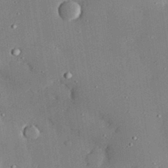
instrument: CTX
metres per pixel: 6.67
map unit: lHvf
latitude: 33.1403
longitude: -91.9339
